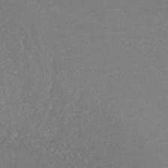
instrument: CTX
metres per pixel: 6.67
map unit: ANa
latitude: 42.2523
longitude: 28.3495
